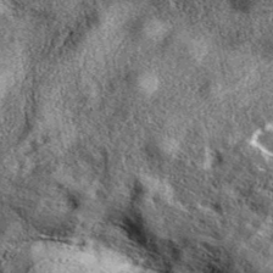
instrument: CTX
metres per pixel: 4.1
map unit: eAb
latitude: 38.7813
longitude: 109.7289
